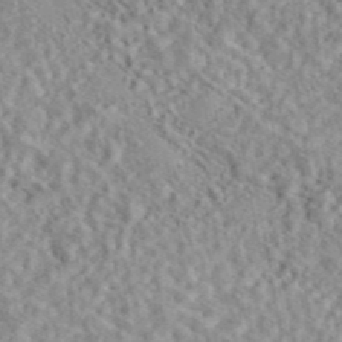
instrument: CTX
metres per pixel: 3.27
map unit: eAb
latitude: 44.2522
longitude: 116.6707
